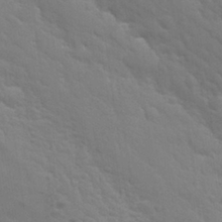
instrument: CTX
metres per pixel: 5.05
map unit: Nhu
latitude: 28.4412
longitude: -54.5546
